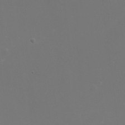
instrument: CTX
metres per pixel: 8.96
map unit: Nhu
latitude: -2.1416
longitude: -76.5734
